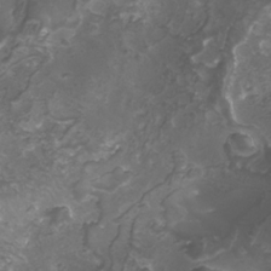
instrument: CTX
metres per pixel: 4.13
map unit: Nhu
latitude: -8.1795
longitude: -94.2145
